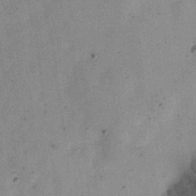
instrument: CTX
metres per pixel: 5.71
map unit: Ht
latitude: 11.6694
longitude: -74.6113
